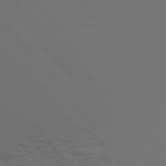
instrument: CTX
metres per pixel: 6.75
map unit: Hpe
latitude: 76.7246
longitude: -162.7058
